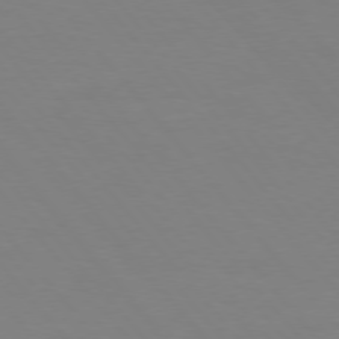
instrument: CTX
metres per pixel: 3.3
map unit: Hpe
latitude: 75.4804
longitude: -141.4048
